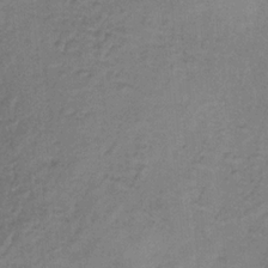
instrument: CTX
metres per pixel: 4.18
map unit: HNb
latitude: -32.5385
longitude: 58.5195
